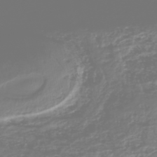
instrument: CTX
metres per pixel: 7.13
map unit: HNhu
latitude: -46.8975
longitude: 29.1809
